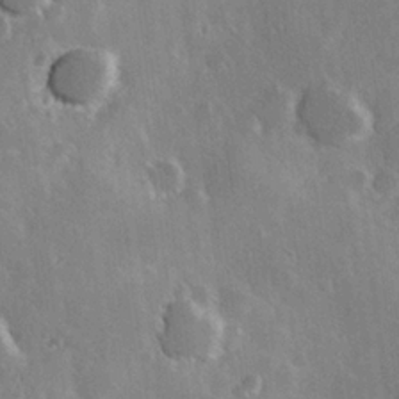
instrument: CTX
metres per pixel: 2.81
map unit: Hve
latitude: 23.4048
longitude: 147.3320
